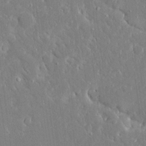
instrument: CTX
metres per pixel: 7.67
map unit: Ave
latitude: 17.0270
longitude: -140.6490
